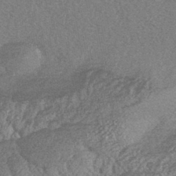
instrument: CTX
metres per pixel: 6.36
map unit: HNhu
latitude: -44.0661
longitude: 94.3117
